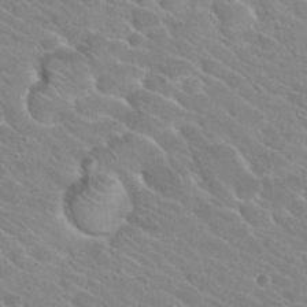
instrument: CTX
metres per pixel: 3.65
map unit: Hto
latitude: 26.0255
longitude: -36.1578
